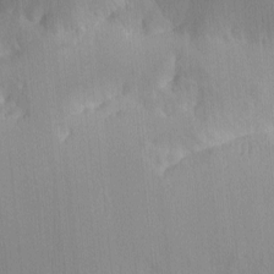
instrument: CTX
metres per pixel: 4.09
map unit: lHvf
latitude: -10.8786
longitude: -103.3859
